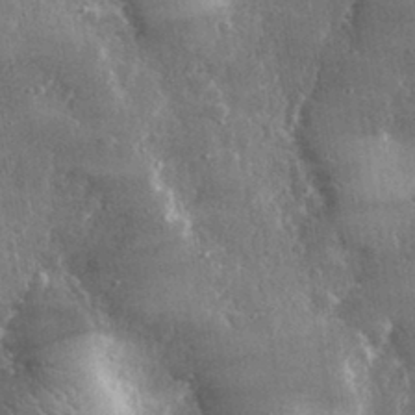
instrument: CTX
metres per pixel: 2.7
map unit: lHvf
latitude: 31.2915
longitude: -90.7246
